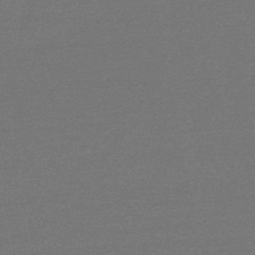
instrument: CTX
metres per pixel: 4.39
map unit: HNb
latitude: -53.4076
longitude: -43.1970
